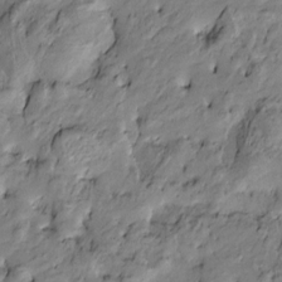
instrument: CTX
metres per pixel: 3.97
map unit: Htu
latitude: -9.9178
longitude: 176.8219
